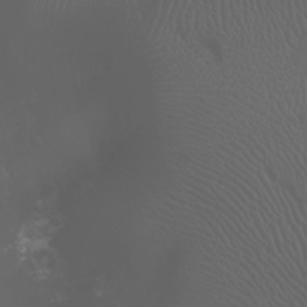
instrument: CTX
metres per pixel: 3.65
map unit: Htu
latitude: -7.4643
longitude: -73.4049
